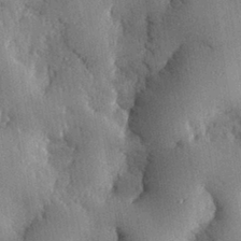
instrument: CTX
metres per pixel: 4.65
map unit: eHh
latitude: 30.1389
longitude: -79.6694
